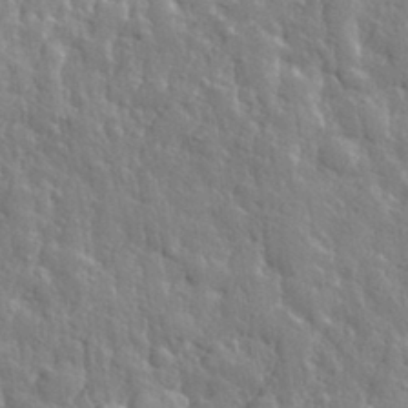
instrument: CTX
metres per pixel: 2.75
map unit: eHh
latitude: 32.1389
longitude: -79.2726
